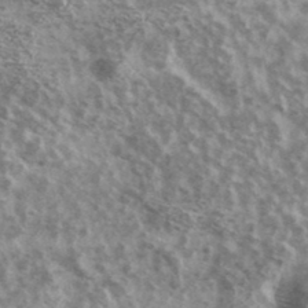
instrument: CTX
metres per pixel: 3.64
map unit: Ave
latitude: 38.6679
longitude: -108.3467
